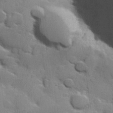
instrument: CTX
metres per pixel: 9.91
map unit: Hve
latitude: 23.9528
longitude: 148.2740
